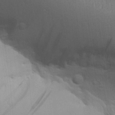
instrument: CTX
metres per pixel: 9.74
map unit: Aa
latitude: 26.6491
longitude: -136.6302
